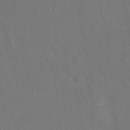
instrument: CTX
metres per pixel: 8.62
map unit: Hto
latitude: -13.1998
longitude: -41.7260
